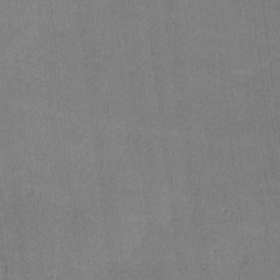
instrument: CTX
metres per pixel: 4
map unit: lHvf
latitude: -10.8219
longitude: -100.8191
